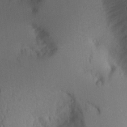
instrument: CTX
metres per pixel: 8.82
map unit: Aa
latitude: 20.3279
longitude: -145.1214
